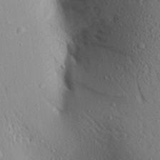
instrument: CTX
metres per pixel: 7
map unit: Aa
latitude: 17.1025
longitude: -148.1200
